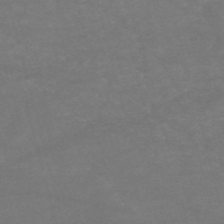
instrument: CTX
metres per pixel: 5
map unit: HNb
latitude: -55.1809
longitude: -40.3467
